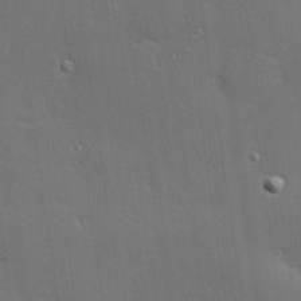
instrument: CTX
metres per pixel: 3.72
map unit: Hve
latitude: 27.7639
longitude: -90.8758
